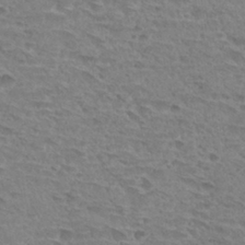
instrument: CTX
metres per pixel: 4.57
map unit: Hto
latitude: 30.7625
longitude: -47.8584
